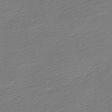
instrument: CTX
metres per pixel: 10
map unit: lHb
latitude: -46.3495
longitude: 73.9178
